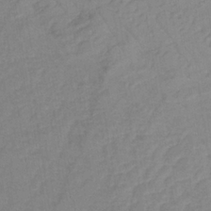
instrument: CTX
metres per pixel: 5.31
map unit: lHb
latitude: -34.4251
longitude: 72.0472
